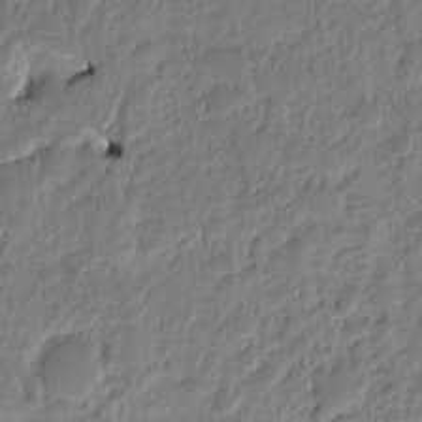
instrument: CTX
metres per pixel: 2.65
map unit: eHh
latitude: -1.9745
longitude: 14.6708
